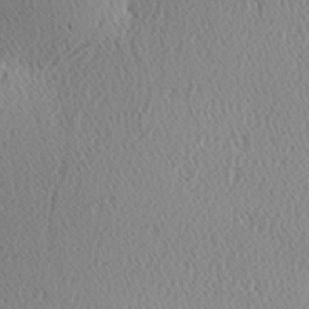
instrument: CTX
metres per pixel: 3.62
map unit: Hve
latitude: 2.6301
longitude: -124.5545
